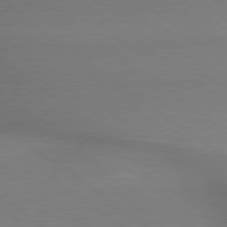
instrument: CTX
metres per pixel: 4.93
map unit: lApd
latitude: 79.3293
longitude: 179.4832
